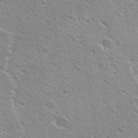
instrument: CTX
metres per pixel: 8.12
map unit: Hto
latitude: 25.3670
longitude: -45.7260
